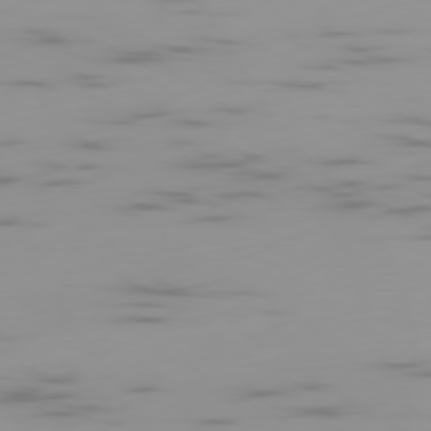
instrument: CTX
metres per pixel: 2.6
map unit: Ap
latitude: -79.6910
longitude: -69.6505
